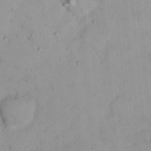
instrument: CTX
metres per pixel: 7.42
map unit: Nhu
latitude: 21.6127
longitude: -70.4979
